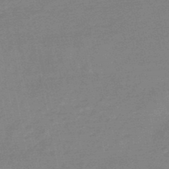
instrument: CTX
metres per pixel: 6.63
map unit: lHb
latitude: -48.2362
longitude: 81.6155
